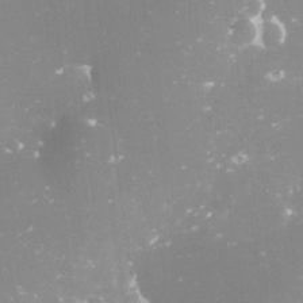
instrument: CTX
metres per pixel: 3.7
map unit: Nve
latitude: -17.9367
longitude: -59.1403
